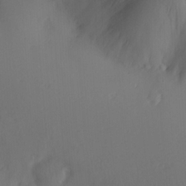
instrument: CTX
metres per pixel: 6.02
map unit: Hve
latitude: 13.2348
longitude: -90.9325
